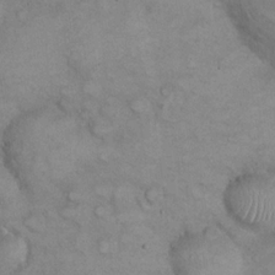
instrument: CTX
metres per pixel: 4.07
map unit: eHh
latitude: 22.2145
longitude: -59.8772
